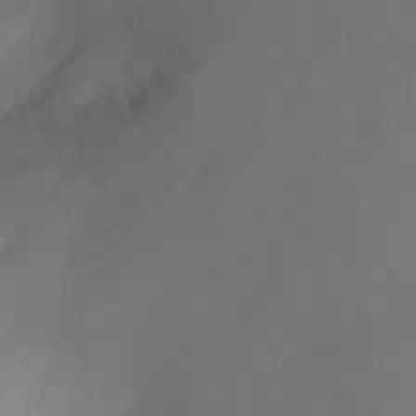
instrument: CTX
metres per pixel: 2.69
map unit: HNhu
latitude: 7.7827
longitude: -0.1011
